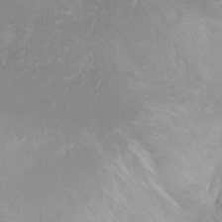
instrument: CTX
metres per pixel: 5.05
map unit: Ht
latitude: -0.0472
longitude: -37.5371
